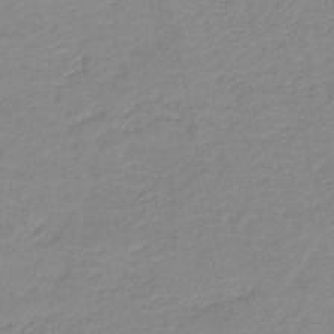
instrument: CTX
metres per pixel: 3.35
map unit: HNb
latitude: -40.1039
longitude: 49.9178
